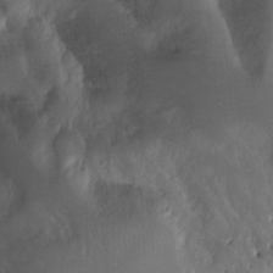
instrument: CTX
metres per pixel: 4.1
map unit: Htu
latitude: -12.5763
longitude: -73.7639
